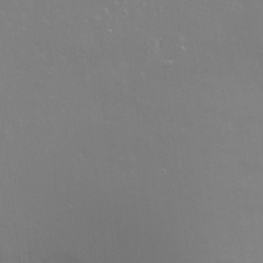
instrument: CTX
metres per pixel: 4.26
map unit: Ht
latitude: -5.5966
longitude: -34.9513
